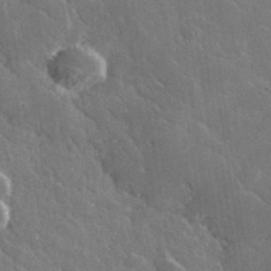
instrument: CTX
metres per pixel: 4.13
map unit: lHvf
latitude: 36.5546
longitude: -91.2537
